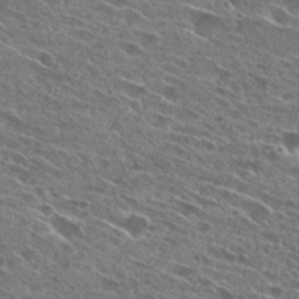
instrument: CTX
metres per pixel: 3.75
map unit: Hto
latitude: 27.8017
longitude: -44.1200
